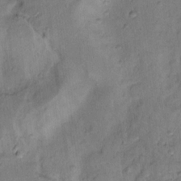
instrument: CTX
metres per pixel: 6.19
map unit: Nhu
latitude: 14.8002
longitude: -31.0837
